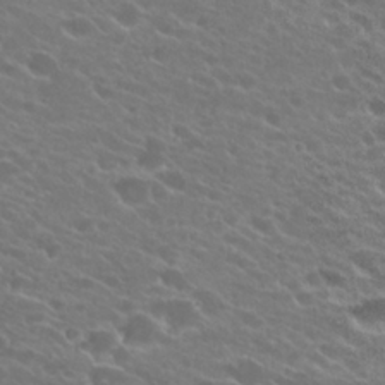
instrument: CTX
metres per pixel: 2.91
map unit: Hto
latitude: 24.2522
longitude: -37.8772
